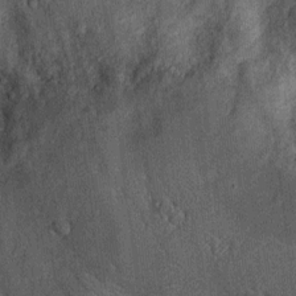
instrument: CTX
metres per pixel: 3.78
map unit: Ht
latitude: -12.5763
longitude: -21.4237
